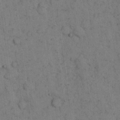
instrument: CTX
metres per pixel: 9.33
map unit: eHh
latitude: 15.8395
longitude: -63.1970
